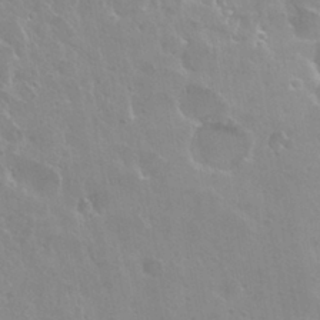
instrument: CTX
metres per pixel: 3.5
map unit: Nhu
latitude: 29.0647
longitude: -54.5168
